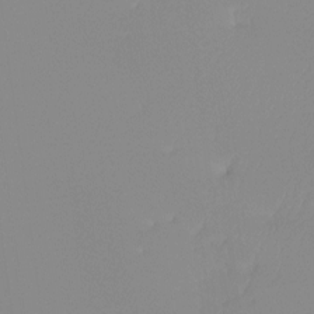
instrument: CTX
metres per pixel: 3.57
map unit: Ht
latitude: -13.0109
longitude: -49.7828
